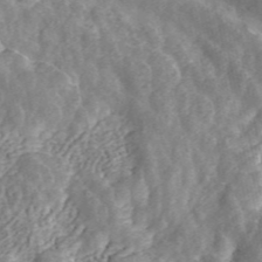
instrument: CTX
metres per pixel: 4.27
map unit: ANa
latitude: 45.7449
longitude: 29.7100
